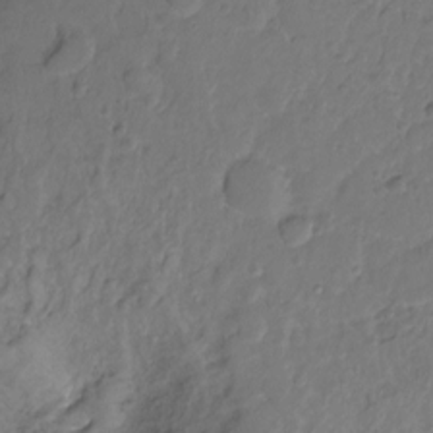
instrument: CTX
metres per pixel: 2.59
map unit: Hto
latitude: -11.8611
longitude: -38.6868
